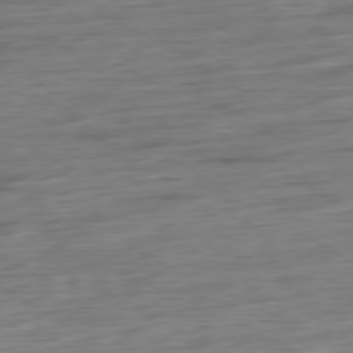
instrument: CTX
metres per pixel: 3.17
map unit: Ap
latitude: -80.3873
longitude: -67.9528
